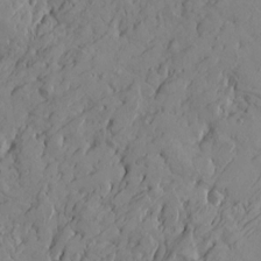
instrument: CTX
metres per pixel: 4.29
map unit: Htu
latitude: -4.3117
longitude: -176.8002
